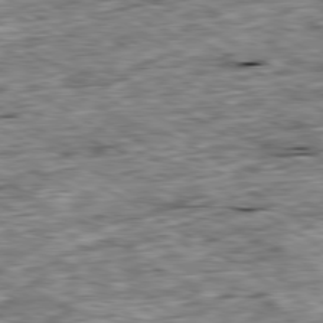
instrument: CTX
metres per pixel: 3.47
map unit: Ap
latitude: -80.2551
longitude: -90.4790
